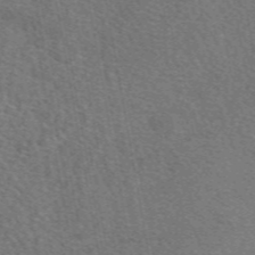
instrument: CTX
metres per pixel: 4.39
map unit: eAb
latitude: 49.8205
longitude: 110.4440
